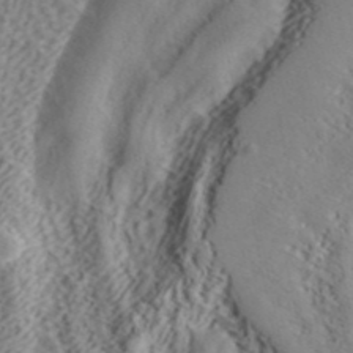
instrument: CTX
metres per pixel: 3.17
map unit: ANa
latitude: 41.5938
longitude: 54.9542
